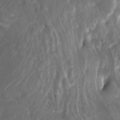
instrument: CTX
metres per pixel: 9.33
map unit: Nhu
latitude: -9.4076
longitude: -76.6679
